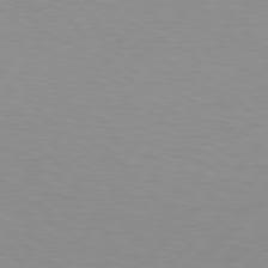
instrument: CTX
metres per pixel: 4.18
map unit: Hpe
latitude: 78.0255
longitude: -139.8772
